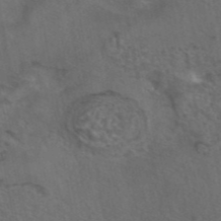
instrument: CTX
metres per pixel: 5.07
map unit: eAb
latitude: 43.4238
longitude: 104.6140
